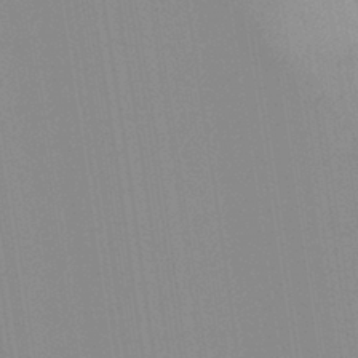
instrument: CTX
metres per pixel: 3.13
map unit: Aa
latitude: 32.3089
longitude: -142.3845
